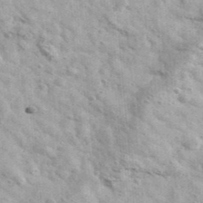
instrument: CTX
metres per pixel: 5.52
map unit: Ave
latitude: 41.1781
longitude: -106.7813
